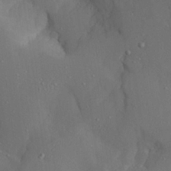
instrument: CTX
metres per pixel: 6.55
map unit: Aa
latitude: 25.9717
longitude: -128.0255
